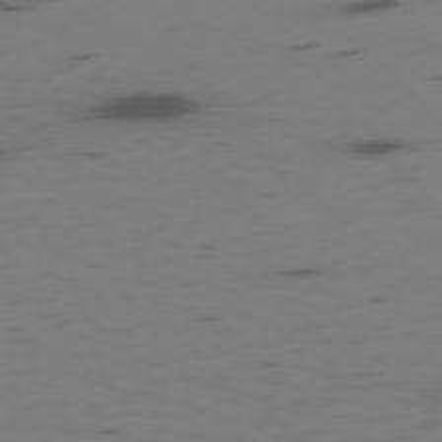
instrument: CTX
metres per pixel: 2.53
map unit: Ap
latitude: -76.2928
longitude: -66.9702
